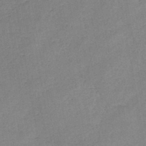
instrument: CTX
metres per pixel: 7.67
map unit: HNb
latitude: -46.2739
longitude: -37.8017
